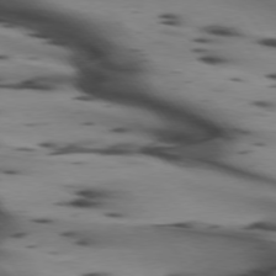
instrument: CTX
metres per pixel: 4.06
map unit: lApd
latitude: 74.9514
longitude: -64.8947
